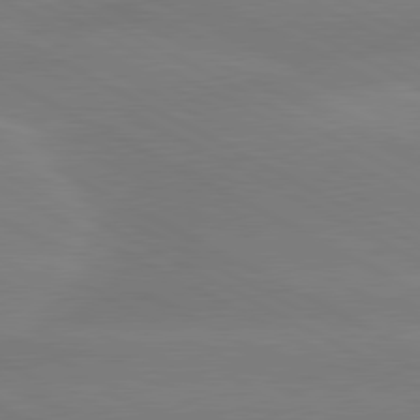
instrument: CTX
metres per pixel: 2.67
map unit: lApd
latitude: 80.6679
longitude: -147.5749
